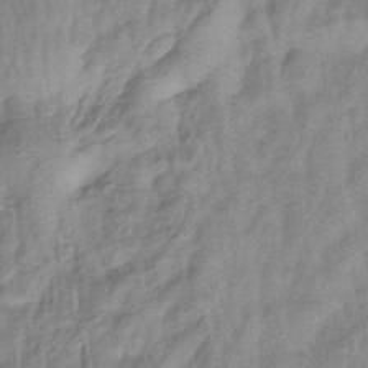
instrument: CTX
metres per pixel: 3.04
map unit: eHb
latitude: -40.4629
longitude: 79.1998
